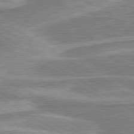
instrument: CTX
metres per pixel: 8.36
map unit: lApd
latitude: 80.0633
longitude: -177.9339
